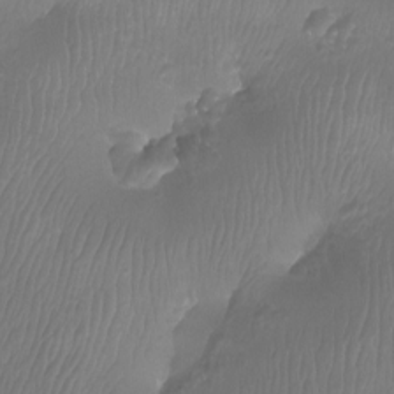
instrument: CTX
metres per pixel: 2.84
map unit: Aa
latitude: -12.4629
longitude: -68.1767
